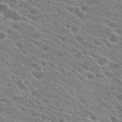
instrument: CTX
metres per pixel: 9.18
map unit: Hto
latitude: 23.5182
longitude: -40.9135
